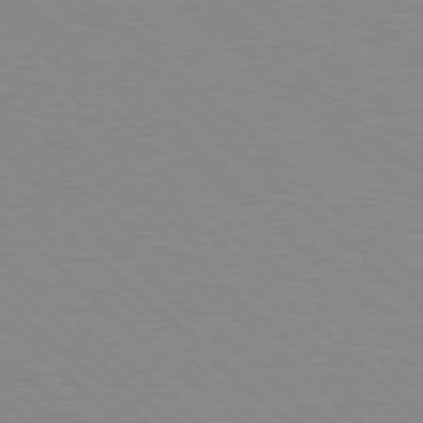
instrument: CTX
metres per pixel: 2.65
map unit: Hpe
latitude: 77.8961
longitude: -161.4615
